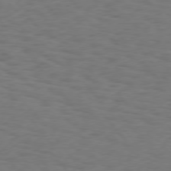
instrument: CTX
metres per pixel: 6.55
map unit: Hpe
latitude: 75.8772
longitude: -134.1200
